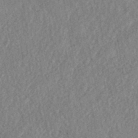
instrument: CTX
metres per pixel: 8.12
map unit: eHh
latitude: -42.7274
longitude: 117.8989
